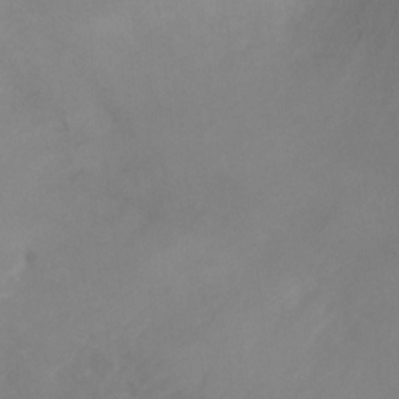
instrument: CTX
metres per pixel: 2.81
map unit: Ht
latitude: 1.4237
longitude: -35.4237
